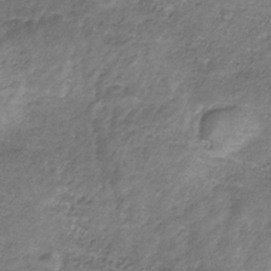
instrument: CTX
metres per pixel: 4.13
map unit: HNb
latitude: -32.9542
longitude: 59.1809
